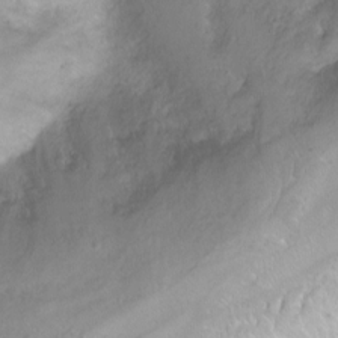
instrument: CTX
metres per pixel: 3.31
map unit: Nhu
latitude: -6.8030
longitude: -47.1592
